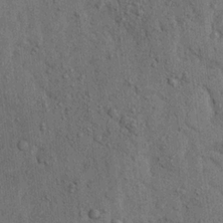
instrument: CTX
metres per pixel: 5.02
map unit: Ave
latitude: 23.6505
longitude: -134.2522
